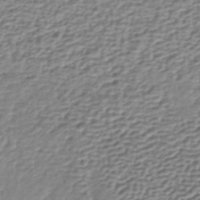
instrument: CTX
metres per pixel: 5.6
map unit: lHb
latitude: -35.2754
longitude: 60.3117
